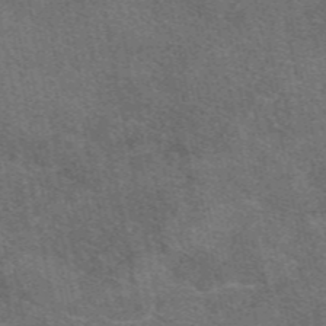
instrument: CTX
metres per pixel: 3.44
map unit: eAb
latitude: 48.1389
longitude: 114.7463
